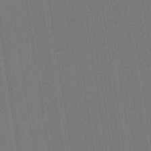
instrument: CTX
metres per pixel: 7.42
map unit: HNb
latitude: -35.6911
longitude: 54.9164
